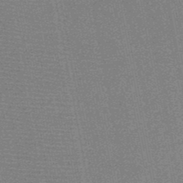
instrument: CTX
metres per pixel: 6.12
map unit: HNb
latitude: -48.1417
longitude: -42.7813
